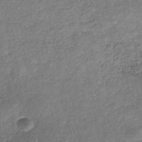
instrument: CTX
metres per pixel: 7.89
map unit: Nhe
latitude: -42.1605
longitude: -110.4034
